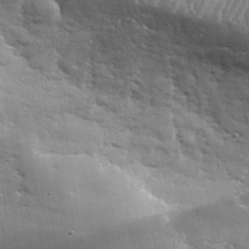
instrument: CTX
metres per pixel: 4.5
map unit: lHvf
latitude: 31.7639
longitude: -89.3860
